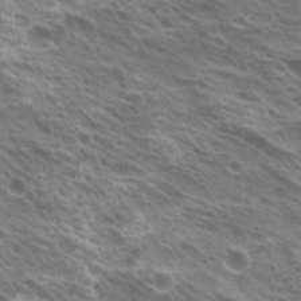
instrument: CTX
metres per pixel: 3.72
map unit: Hto
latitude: 21.6127
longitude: -31.6316
